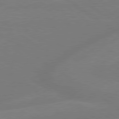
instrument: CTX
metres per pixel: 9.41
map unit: lApd
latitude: 79.3293
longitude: -143.2726
